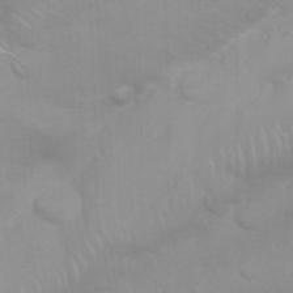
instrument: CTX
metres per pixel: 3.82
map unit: Nhu
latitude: 26.7813
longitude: -61.5749
